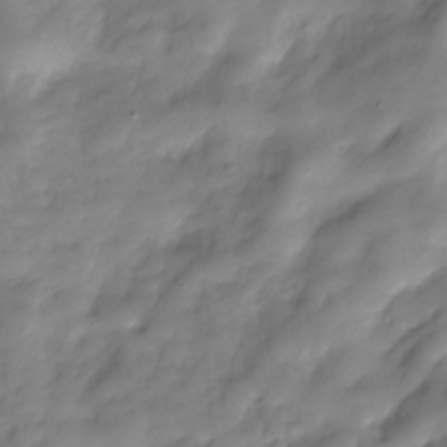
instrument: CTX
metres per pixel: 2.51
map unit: Hve
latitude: -30.5573
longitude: 94.1983
